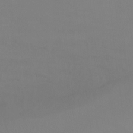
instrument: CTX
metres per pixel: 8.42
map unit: Ht
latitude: -10.0283
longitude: -45.8583
